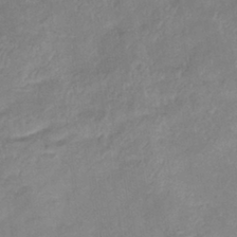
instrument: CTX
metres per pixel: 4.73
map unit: eHb
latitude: -38.3118
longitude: 75.5777
